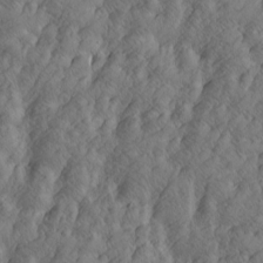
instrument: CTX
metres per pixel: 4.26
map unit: Htu
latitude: -4.9541
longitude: -176.6112
